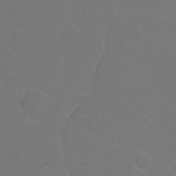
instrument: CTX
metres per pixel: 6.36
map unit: Hto
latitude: -4.5196
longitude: -35.1970
